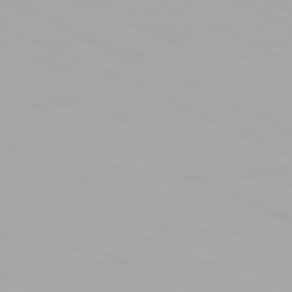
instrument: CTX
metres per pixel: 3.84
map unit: Hpe
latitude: -81.4077
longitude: 19.4454
